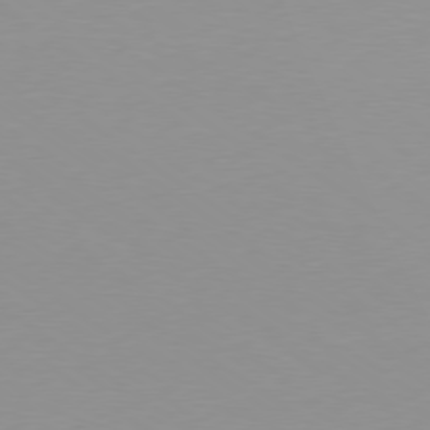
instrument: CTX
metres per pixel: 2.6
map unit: Ap
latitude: -79.4076
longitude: -67.1214
